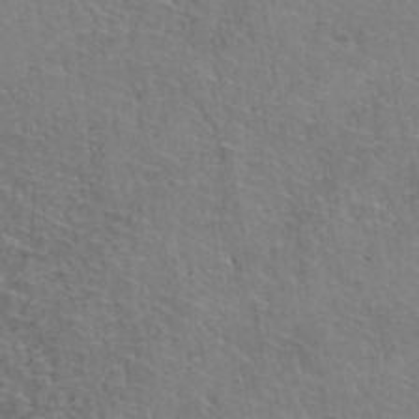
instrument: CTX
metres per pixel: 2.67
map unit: Hto
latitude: 36.8947
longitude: -43.7450
